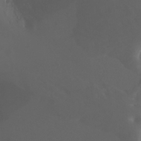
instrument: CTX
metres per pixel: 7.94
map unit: Ht
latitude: -6.7085
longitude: -26.9136
